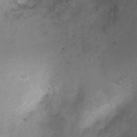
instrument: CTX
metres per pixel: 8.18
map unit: Ht
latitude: 5.8772
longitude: -30.3657
